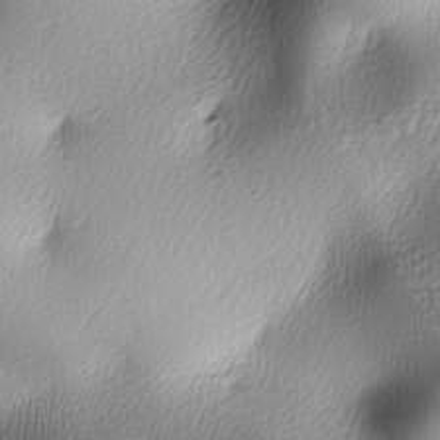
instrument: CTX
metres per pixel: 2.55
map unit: lAa
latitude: -5.8611
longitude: -122.8758
